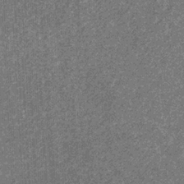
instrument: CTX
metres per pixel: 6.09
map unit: eHb
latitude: -31.9745
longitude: 69.5021
